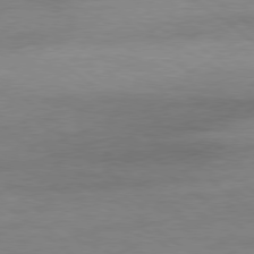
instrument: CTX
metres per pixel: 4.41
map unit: Ap
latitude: -80.0472
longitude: -81.5560
